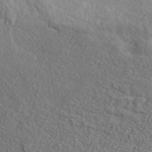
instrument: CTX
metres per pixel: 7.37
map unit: ANa
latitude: 39.2348
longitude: 21.4643
